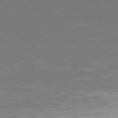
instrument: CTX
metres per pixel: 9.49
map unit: Hpe
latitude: 77.6316
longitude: -124.9324
